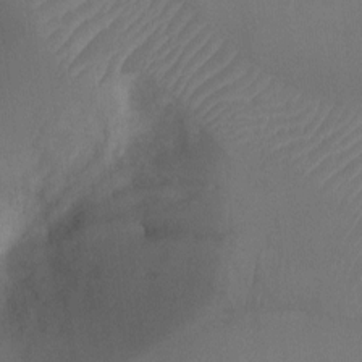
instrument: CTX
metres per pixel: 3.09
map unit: Ht
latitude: -10.7274
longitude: -28.4412
